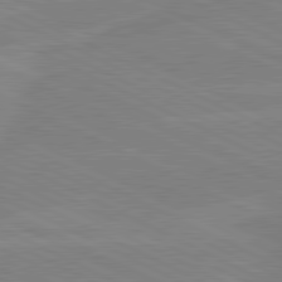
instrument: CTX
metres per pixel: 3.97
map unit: lApd
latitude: 81.0269
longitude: -128.2144
